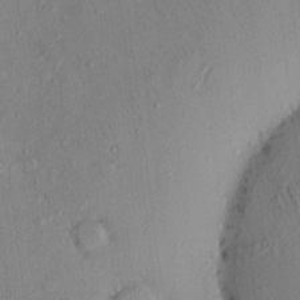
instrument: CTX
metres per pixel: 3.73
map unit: eHh
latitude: -0.0094
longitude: 16.4062
